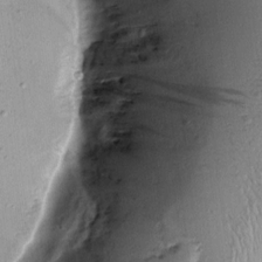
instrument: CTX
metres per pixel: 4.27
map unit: Aa
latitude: 9.0081
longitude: -132.8758
